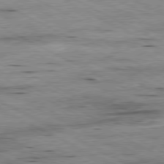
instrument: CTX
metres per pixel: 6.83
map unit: Ap
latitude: -80.8408
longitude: -84.9892
